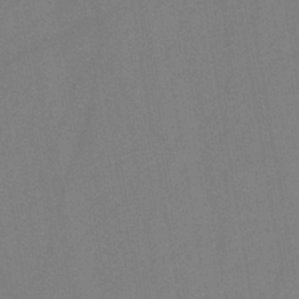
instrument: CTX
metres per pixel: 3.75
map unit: HNb
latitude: -46.1228
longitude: -39.7072
